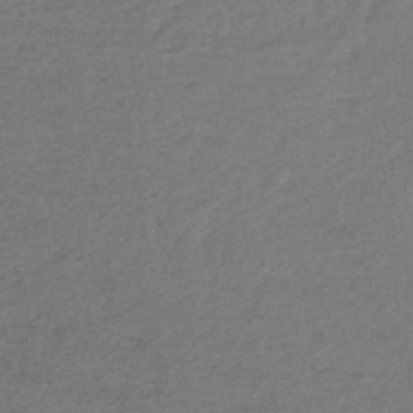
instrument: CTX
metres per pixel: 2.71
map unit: lHb
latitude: -43.8422
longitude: 76.5763
